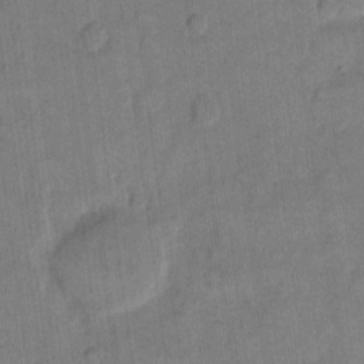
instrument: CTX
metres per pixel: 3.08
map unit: eHh
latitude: 11.5182
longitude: -65.9906
